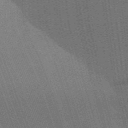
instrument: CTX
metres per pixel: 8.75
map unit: Aa
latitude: 32.9514
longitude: -142.9514
